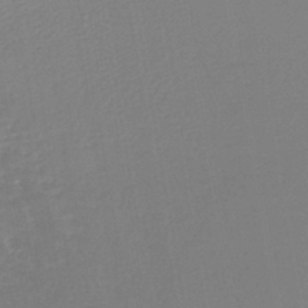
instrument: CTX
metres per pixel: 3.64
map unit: lHb
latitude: -44.3306
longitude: 59.8422
